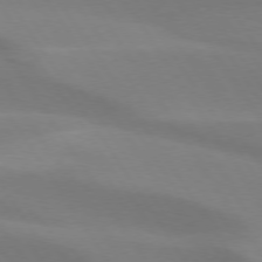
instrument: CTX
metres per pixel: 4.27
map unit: lApd
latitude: 73.8773
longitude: -49.2726
